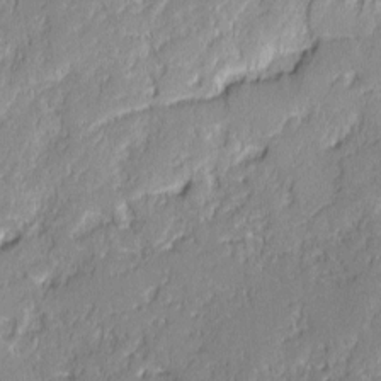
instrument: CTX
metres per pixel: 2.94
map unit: lAvf
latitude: -0.4440
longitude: -106.9514
